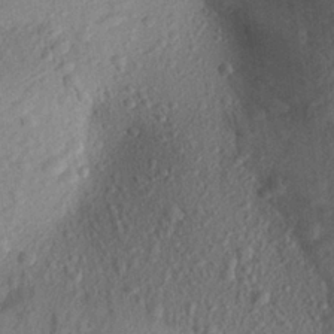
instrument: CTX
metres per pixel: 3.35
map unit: Aa
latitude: 27.1781
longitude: -143.7639
